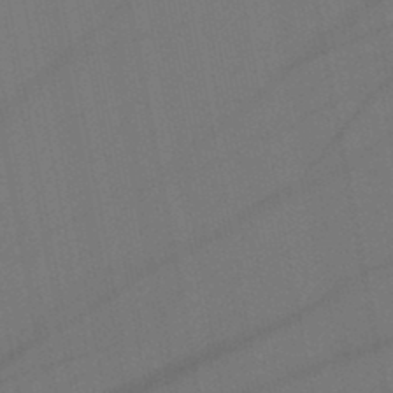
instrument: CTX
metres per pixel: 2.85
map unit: lHb
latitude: -47.3131
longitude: 71.8611
